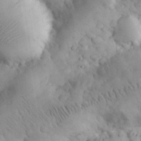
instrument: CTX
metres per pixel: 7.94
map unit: eHh
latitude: 31.1781
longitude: -68.0444
